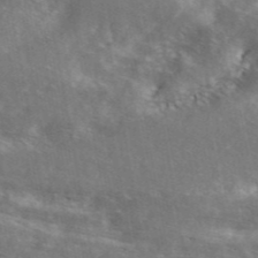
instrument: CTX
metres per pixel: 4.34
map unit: ANa
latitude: 43.8394
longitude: 47.5021
